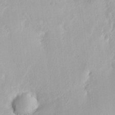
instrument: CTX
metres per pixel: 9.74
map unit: eHh
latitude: 10.3278
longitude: -72.2523
